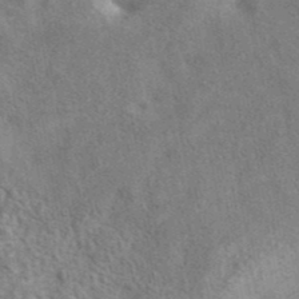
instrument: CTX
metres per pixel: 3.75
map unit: eAb
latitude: 40.7624
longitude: 106.7086
